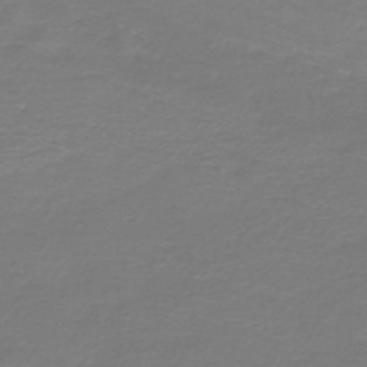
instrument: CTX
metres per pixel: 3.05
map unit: HNb
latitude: -46.1605
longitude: 53.6155
